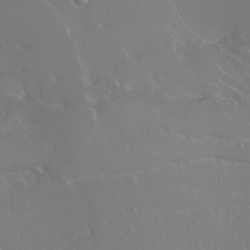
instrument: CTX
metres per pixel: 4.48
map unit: Nhu
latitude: -6.5007
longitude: -89.8773
